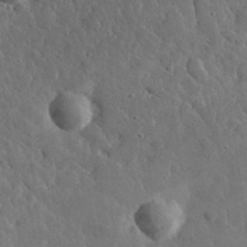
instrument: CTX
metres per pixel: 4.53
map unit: lHvf
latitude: 34.2900
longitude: -87.3859
